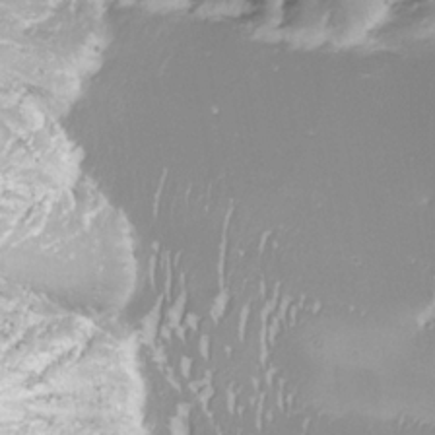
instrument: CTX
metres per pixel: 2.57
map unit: Nhu
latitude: -8.1228
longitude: -91.1781
